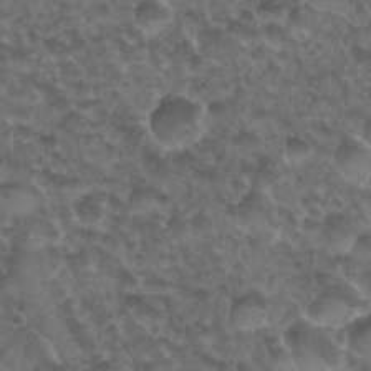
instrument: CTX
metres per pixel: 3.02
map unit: Nhu
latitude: 26.9325
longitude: -53.8017
